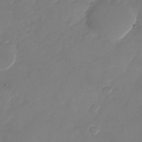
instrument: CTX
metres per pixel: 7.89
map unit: Nhu
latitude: -28.5952
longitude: -66.2522
